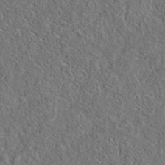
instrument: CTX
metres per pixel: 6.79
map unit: eAb
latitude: 36.0444
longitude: 113.4455
